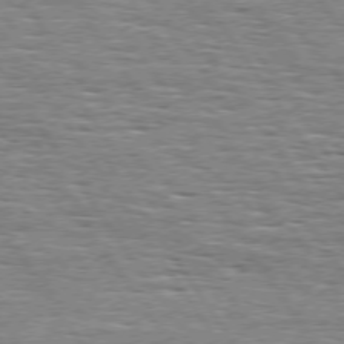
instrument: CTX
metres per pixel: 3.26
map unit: Hpe
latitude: 74.1578
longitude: -137.9528
